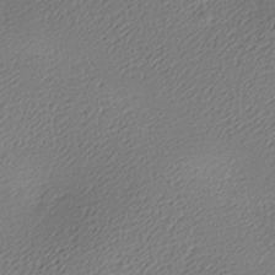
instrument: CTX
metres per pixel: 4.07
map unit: lAa
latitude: -10.2362
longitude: -126.9136
